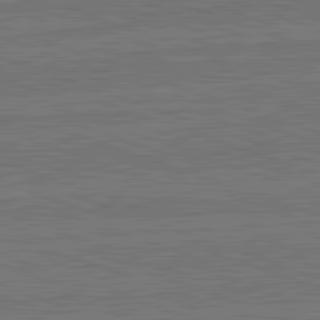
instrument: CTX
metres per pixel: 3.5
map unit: lApd
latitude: 82.7813
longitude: 174.6707
